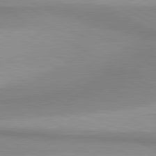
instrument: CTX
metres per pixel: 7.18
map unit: lApd
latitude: 80.7624
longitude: 158.3684
